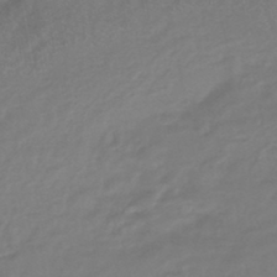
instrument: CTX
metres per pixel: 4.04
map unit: HNhu
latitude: -45.7856
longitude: 92.1606
